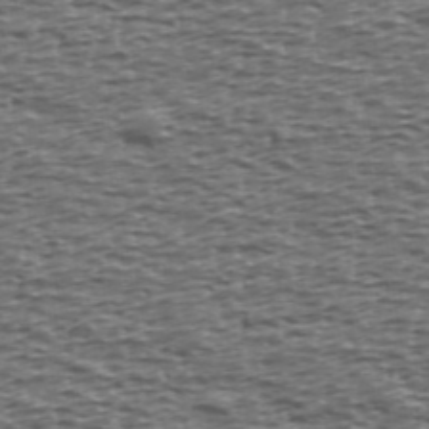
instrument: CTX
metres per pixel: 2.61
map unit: Ave
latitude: 39.5749
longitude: -112.6679
